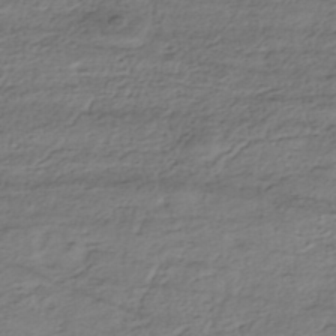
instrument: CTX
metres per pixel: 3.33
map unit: HNhu
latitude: -43.9178
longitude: 105.9178
